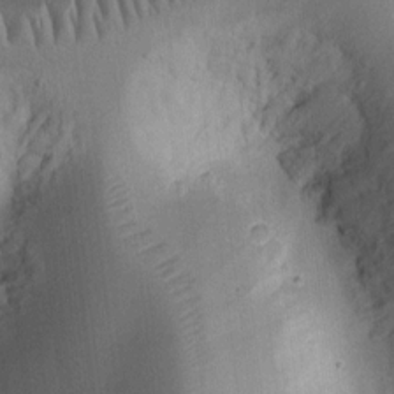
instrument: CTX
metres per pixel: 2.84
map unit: Ht
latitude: 10.9514
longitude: -74.9703
